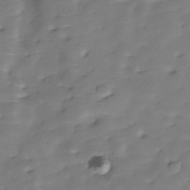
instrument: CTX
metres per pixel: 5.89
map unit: Hve
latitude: -29.8800
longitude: 90.5574
